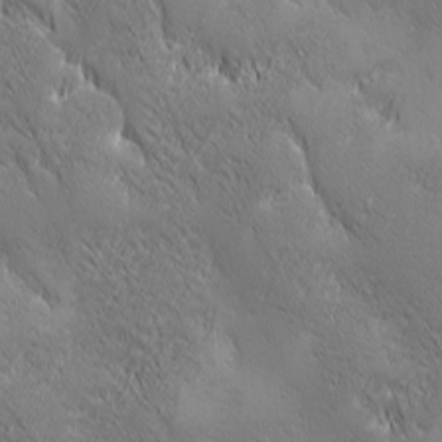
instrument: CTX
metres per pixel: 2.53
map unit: Ave
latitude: 2.1578
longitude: -113.0647
